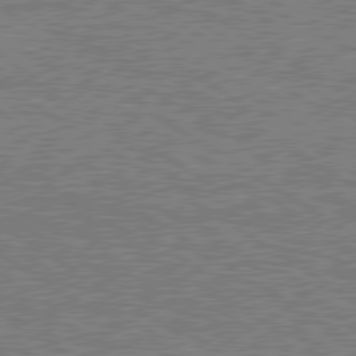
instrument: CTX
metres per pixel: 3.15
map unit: lApd
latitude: 79.5938
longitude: 169.2187
